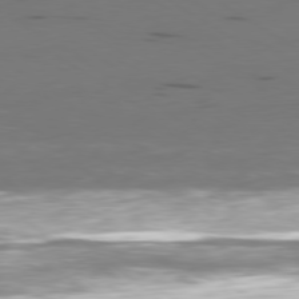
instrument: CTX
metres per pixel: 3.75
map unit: Ap
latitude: -79.8611
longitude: -61.7071
